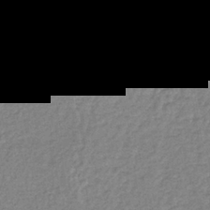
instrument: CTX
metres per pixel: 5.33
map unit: lHb
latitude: -35.0297
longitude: 66.0850
